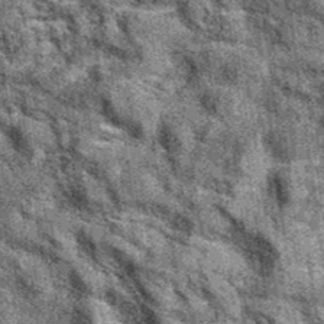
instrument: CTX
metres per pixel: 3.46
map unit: eAb
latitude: 36.3089
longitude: 108.0094
